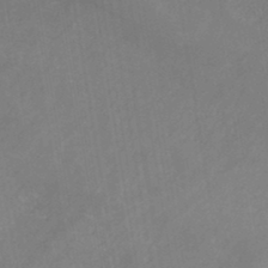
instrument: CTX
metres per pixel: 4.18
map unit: HNb
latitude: -44.7841
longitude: -45.0080
